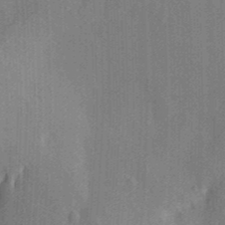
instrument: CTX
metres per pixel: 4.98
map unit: Aa
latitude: 30.4412
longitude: -142.1578
